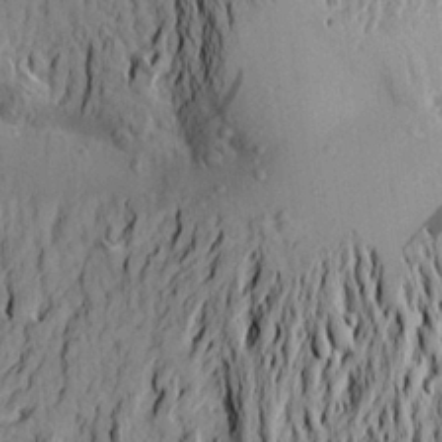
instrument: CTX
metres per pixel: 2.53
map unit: Aa
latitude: 21.5938
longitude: -149.8205
